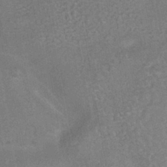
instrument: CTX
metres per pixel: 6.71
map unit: HNhu
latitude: -40.9919
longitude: 91.6344
